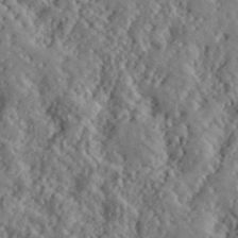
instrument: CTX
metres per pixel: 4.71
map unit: lHvf
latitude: 40.1955
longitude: -88.7247
